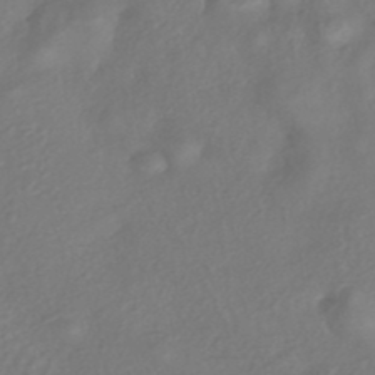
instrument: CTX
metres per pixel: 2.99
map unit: eHh
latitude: -42.1416
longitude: 118.4818
